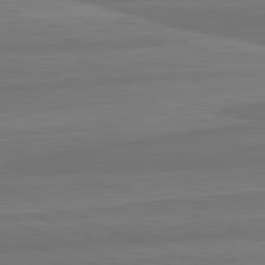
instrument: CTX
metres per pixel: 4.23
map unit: lApd
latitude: 82.2900
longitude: -174.4979
